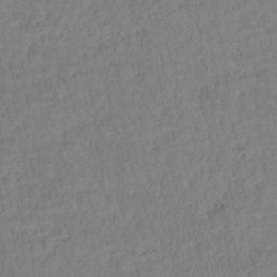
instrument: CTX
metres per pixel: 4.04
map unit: lHb
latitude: -39.7667
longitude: 72.8408
